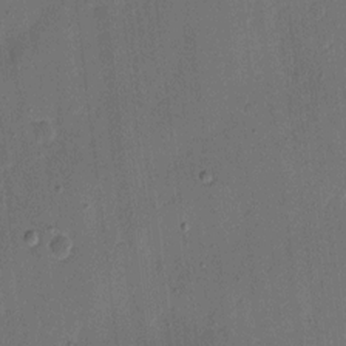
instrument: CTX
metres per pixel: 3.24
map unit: eHh
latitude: 5.5371
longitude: -66.8758
